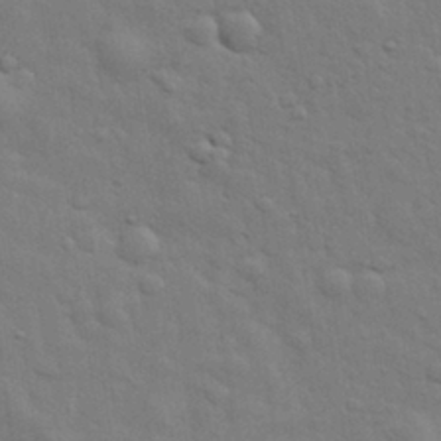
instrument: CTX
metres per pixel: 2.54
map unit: eHh
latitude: 29.5560
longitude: -75.5560
